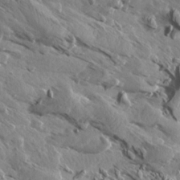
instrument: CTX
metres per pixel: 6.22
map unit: Aa
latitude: 12.6680
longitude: -142.1389
